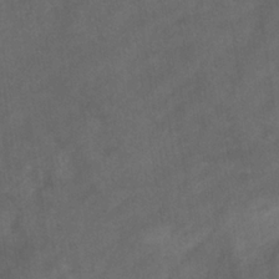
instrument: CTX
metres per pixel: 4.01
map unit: eHb
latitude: -32.4062
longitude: 71.5588
